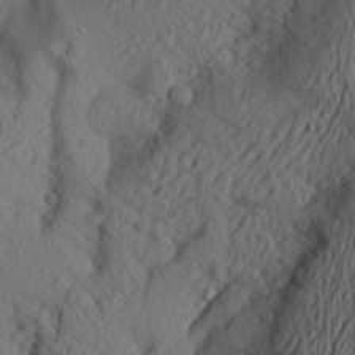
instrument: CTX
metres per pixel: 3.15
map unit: Aa
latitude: 25.5749
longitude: -147.5560
